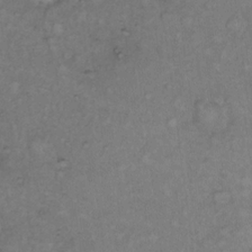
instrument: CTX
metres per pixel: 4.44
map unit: Hto
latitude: 11.8772
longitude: -60.6490
